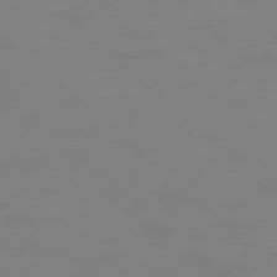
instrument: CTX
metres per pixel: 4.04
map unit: Ap
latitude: -77.9556
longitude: -57.3859
